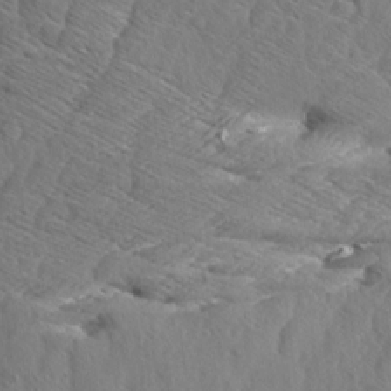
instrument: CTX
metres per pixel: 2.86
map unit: Aa
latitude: 8.5735
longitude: -134.9136
